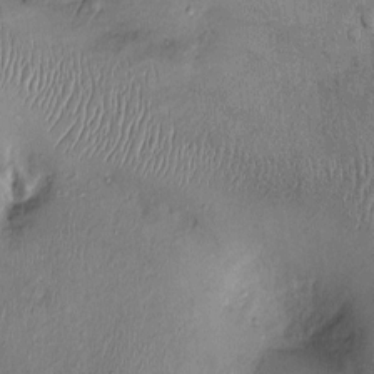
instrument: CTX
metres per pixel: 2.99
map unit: Ht
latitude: -2.8030
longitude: -14.2712
